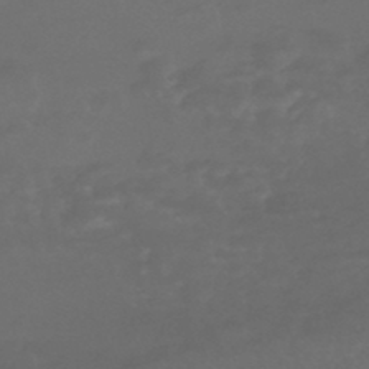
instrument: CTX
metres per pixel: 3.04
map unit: HNhu
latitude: -46.2550
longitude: 92.1984
